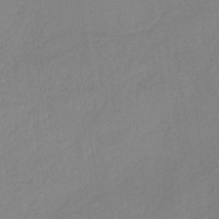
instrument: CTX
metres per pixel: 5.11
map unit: HNb
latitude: -34.1039
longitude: 63.6722
